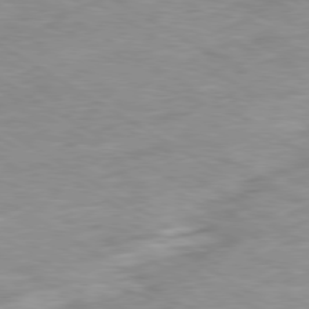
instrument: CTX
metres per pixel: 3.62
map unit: Ap
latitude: -80.3495
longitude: -74.8191
